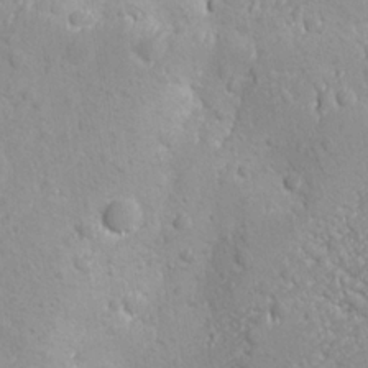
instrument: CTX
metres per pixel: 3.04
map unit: Ave
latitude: -10.4062
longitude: -120.9703
